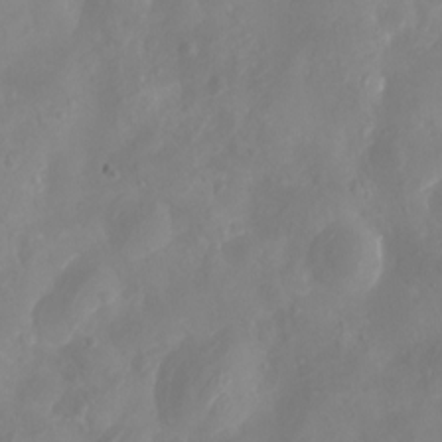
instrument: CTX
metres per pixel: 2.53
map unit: eHh
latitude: -5.7666
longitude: -77.3292
